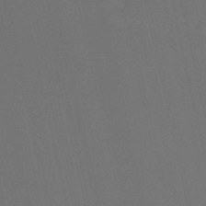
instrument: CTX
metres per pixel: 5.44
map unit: HNb
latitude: -52.4062
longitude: -48.8569
